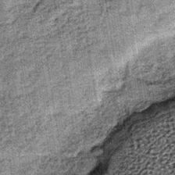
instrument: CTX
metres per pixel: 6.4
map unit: lHb
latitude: -37.4832
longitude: 64.6141
